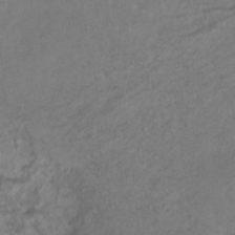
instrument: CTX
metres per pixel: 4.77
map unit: Htu
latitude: 3.6316
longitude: -21.4049
